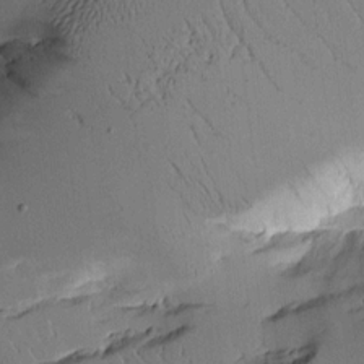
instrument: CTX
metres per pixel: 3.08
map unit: Aa
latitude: 12.1200
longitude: -127.0837
